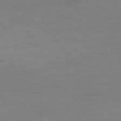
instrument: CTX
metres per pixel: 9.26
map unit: Ap
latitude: -77.8989
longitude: -88.1578
